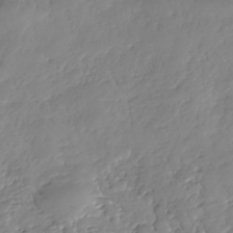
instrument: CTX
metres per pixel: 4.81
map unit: HNhu
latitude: -37.8422
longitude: 33.1431
